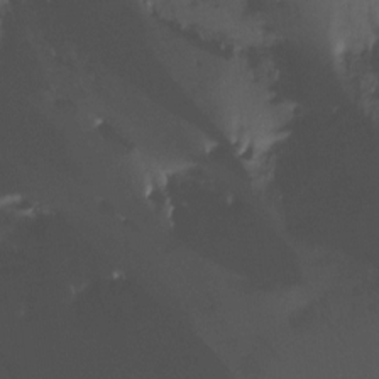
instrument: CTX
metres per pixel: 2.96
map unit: Htu
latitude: -14.8597
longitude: -45.9339
